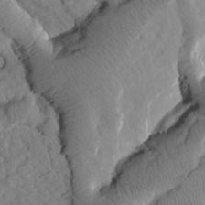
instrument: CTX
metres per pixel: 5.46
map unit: Htu
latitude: 1.4048
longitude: 176.2928
